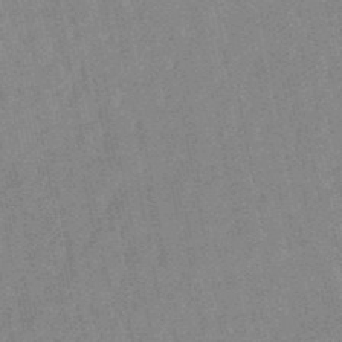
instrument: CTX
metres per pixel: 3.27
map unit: lHb
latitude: -48.2173
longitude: 78.8786
